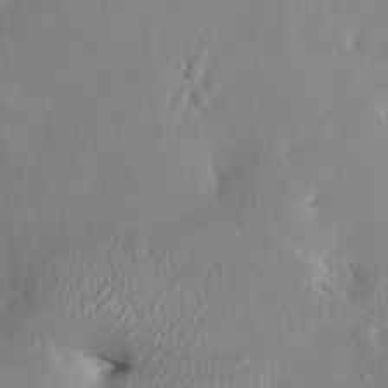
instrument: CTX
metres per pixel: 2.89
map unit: HNhu
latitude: 4.3278
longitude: -5.8961
